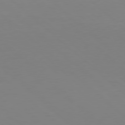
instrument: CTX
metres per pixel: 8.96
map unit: Hpe
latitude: 78.0633
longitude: -165.4615
